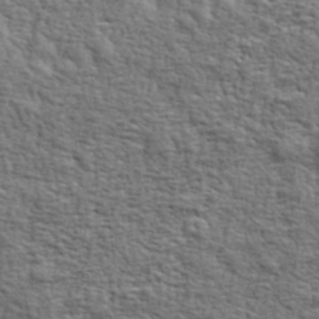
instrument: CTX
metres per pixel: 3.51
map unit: eHh
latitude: 36.9136
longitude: -81.8583
